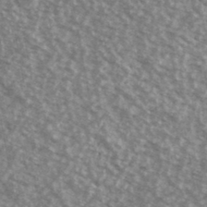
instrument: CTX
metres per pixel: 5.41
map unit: Ave
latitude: 39.1025
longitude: -111.4049
